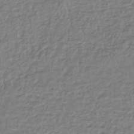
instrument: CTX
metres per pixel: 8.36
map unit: lHb
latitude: -41.1242
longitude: 70.2551
